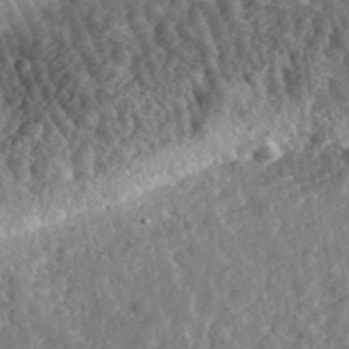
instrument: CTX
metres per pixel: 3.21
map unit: eHh
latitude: 34.6112
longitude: -78.7435
